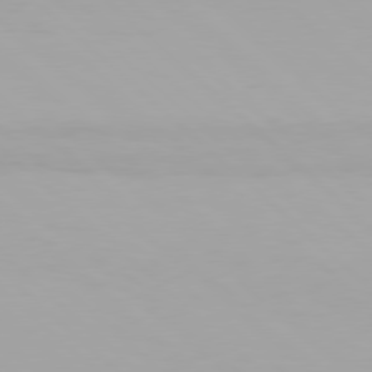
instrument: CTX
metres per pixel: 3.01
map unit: Hpe
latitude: 77.7827
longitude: -132.7813
